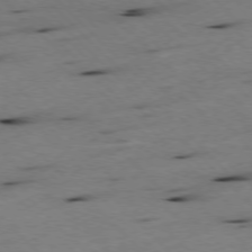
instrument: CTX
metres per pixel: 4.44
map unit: Ap
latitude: -77.7289
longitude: -61.7260
